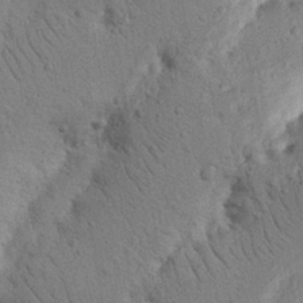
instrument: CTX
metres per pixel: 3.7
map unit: Nhu
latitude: 15.9717
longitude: -75.5182
